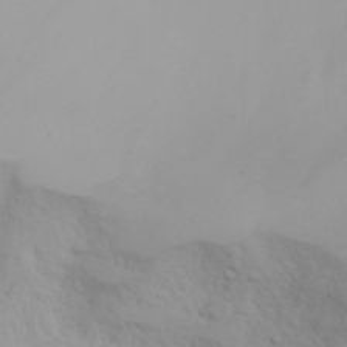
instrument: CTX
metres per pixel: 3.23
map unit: Aa
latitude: -3.4643
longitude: -70.9891
